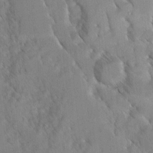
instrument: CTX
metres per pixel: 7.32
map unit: Ave
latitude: 8.4601
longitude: -104.1578
